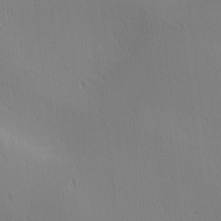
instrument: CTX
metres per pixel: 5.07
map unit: Ave
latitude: 2.7435
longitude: -114.7813
